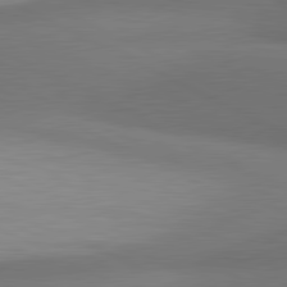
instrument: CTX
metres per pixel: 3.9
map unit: lApd
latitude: 81.1592
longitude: 139.6722
